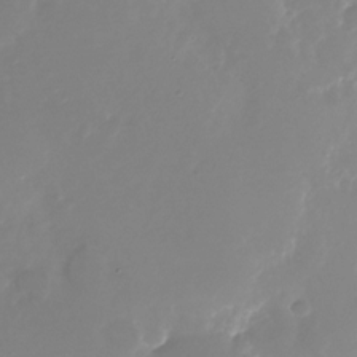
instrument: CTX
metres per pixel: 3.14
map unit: Nhu
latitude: -26.6707
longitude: -73.5560
